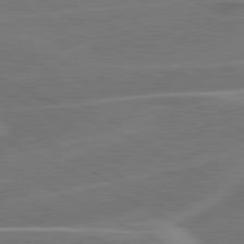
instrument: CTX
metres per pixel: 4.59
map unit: lApd
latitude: 81.1592
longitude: 128.3684
